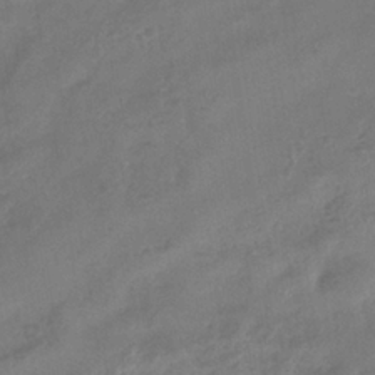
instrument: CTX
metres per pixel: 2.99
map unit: eHb
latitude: -35.5210
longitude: 81.5210
